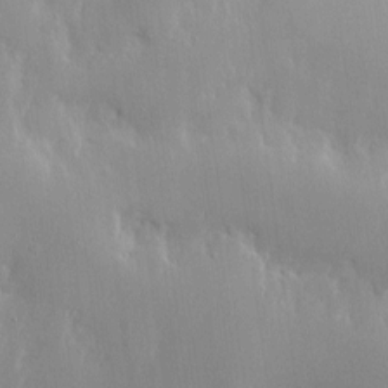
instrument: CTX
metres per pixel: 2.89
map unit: Nhe
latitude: -1.9179
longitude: -59.6127
